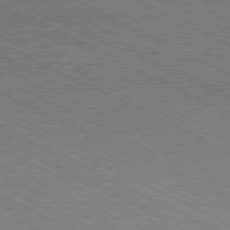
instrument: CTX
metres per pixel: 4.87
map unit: Hpe
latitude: -81.2754
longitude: 13.2754
